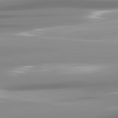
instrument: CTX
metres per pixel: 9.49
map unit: lApd
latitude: 82.0633
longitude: -139.5560
